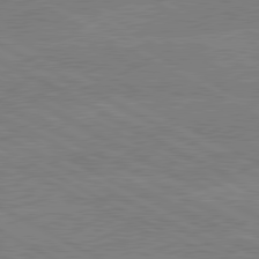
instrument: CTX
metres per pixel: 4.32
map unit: lApd
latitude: 80.3089
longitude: -127.8961
